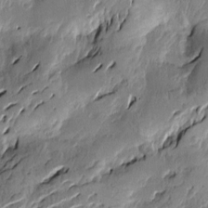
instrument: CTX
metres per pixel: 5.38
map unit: Htu
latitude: -2.4817
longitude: -177.4804
